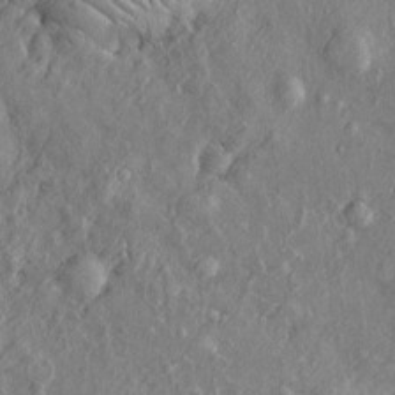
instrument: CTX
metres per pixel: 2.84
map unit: Htu
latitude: -6.8219
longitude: 153.5588
